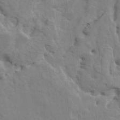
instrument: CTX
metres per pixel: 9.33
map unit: HNhu
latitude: 5.1781
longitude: -2.6301
